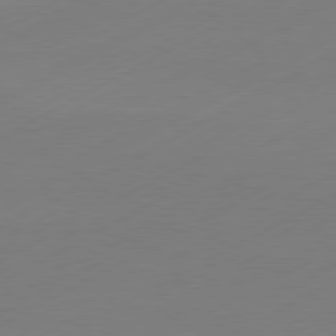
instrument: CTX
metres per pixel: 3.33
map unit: Hpe
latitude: -81.3510
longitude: 13.7100
